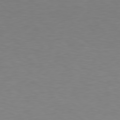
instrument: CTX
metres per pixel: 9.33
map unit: Hpe
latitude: 78.5168
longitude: -137.9528
